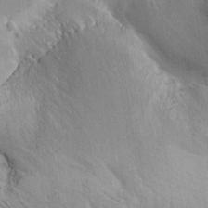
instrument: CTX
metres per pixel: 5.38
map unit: Aa
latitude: 10.4412
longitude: -142.2145
